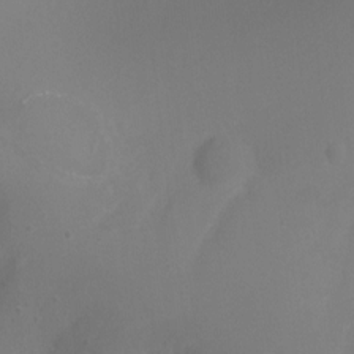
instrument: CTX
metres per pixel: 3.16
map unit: Ht
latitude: 0.4790
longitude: -46.1200
